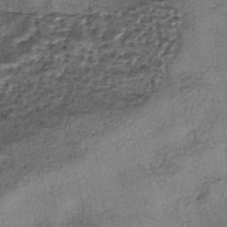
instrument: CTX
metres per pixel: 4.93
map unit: eHh
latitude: -42.6140
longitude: 120.2928
